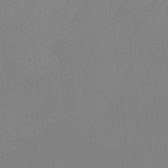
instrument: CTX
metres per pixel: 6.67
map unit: Nhu
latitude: -14.1795
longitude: -55.3482
